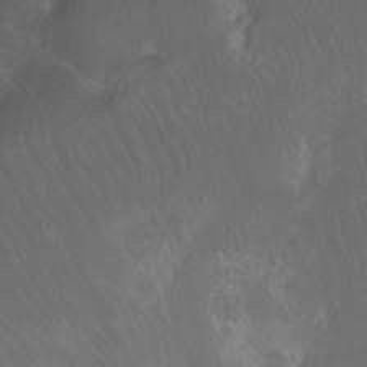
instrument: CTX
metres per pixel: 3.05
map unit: Ht
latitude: -11.8234
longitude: -44.2144
